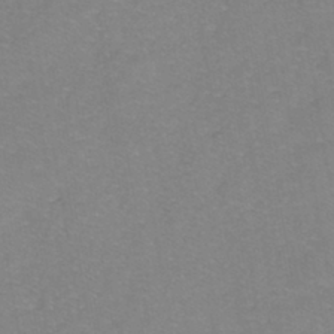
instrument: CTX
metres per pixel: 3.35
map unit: eHh
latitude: -42.5384
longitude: -33.6316
